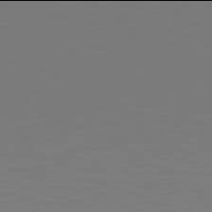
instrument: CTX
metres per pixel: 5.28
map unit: Hpe
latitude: 77.9906
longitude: -141.6504
